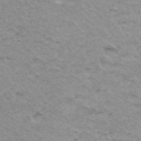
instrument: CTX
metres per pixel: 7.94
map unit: Hto
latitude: 34.6301
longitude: -48.5924
